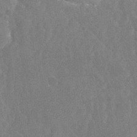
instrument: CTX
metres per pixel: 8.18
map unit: Nhu
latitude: -28.3117
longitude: -58.6868
